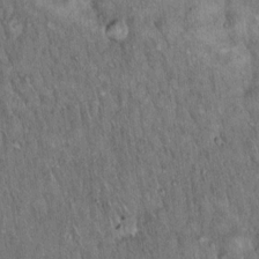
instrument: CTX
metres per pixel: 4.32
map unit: Hto
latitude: 15.4994
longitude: -59.0081
